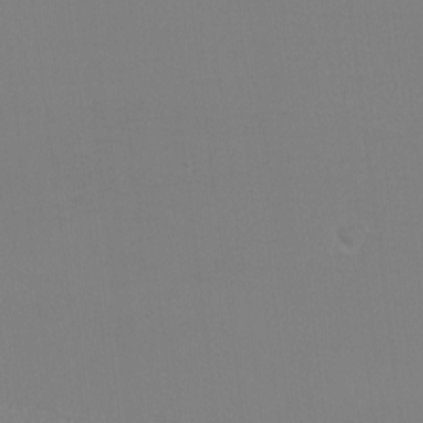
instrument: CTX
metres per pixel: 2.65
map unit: eHh
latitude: -6.3117
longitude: -83.1403
